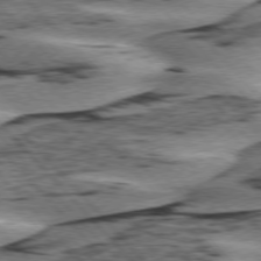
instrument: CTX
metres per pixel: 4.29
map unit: lApd
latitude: 76.0444
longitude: -78.1011
